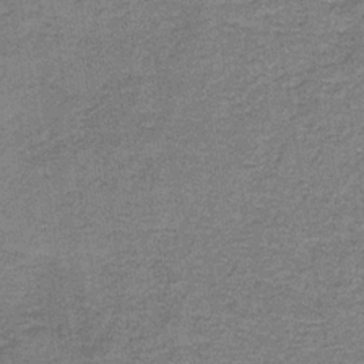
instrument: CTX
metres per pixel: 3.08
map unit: HNb
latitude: -34.4818
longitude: 54.2740
